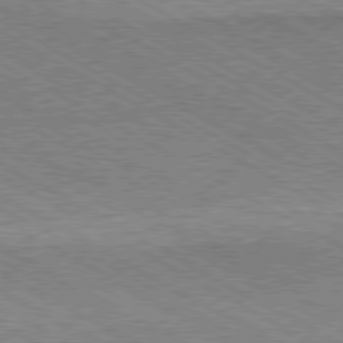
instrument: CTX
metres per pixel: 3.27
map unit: Hpe
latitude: -80.7652
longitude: 20.1983
